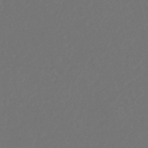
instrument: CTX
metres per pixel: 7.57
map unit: eHb
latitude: -43.8044
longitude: 88.7274
